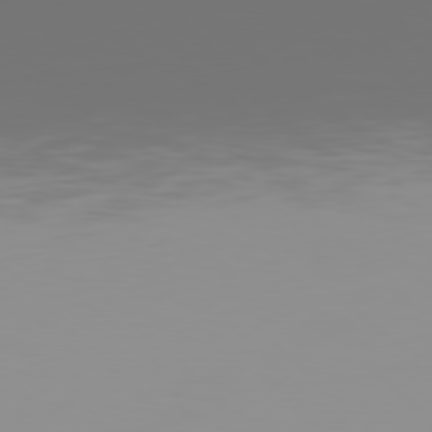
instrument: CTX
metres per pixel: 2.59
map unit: Hpe
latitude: 77.8016
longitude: -140.9135
